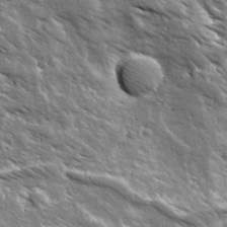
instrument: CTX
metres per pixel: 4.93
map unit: Ave
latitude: 19.5371
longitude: -135.4993
